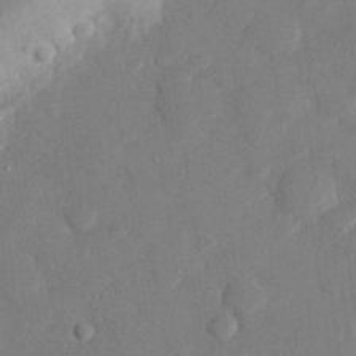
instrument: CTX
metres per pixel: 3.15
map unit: eHh
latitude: 27.5182
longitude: -80.8191
